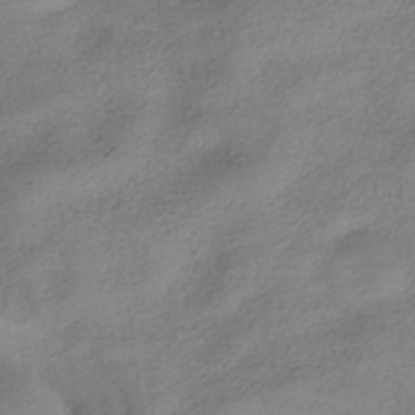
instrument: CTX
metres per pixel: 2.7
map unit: HNhu
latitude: -40.1606
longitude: 98.0661
